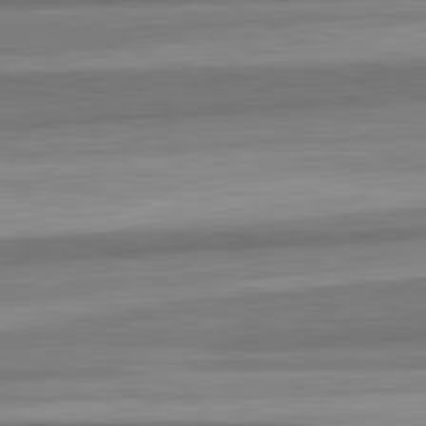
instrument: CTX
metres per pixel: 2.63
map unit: lApd
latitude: 82.7246
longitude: 178.2550
